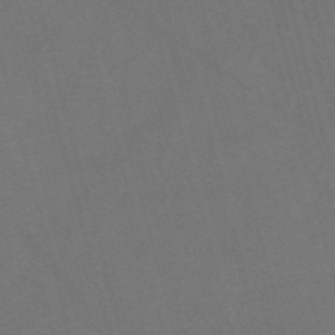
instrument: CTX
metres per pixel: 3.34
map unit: Nve
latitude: -58.3306
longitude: 64.5007
